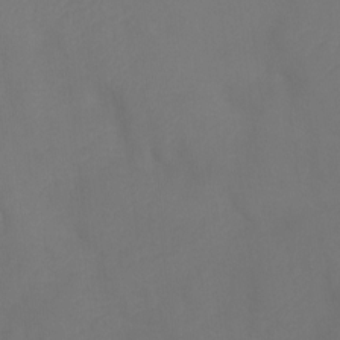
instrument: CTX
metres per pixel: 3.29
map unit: Ht
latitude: 0.7435
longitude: -35.4048
